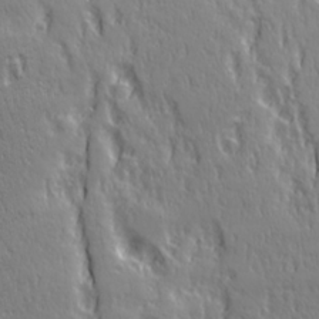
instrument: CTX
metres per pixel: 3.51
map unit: Ave
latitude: 22.0444
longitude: -135.4237
